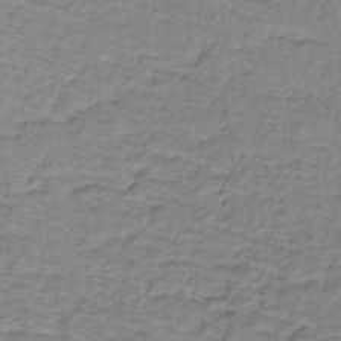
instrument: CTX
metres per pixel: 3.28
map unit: lHb
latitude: -32.4629
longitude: 66.0472
